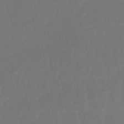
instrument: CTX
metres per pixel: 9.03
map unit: eHb
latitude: -50.6896
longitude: 77.8044
